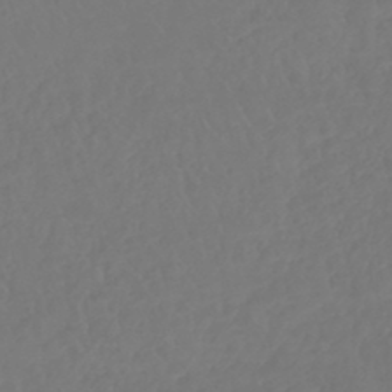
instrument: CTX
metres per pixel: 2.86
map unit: lHb
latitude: -42.9919
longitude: 67.0486
